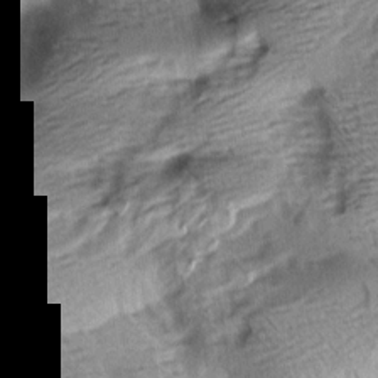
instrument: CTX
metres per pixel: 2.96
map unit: Aa
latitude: 10.1578
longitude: -142.1011
